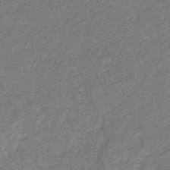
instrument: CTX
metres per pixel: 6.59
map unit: eHb
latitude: -34.9353
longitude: 76.9164
